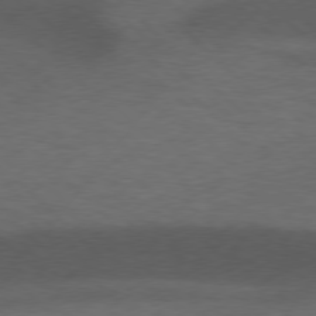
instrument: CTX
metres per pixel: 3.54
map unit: lApd
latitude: 77.0269
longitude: -60.4979
